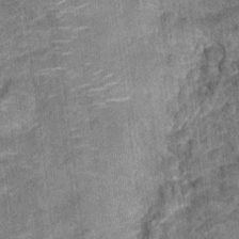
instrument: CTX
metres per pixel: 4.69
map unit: Hto
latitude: 15.2915
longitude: -34.8380
